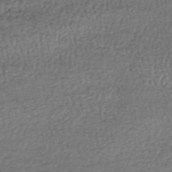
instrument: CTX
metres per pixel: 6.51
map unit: HNhu
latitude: -48.5574
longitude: 102.9164
